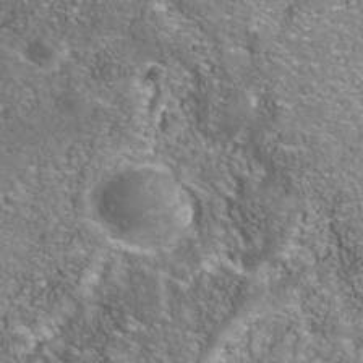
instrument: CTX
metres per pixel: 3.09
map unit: Nhe
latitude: -40.9919
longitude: -99.6504
